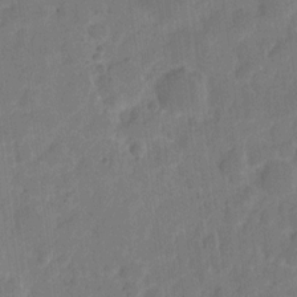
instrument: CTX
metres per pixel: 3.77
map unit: eHh
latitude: 8.6113
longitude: -65.7827
